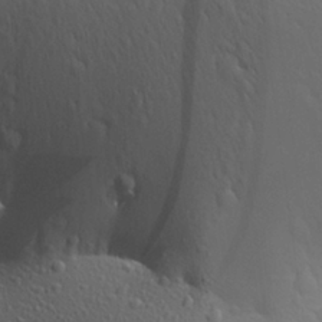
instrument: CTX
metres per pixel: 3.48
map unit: Aa
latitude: 27.4804
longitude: -144.1767
